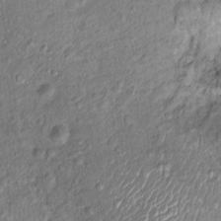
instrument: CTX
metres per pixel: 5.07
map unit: Ht
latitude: 15.1026
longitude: -40.8380
